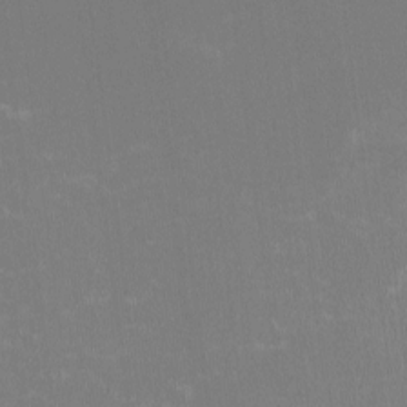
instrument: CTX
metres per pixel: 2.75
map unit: HNhu
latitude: -2.5384
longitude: -7.0647
